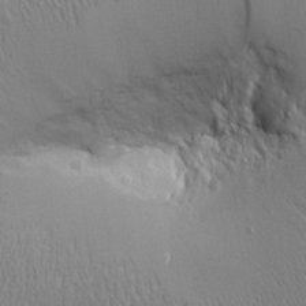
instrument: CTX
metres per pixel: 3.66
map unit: Aa
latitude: 9.3671
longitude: -130.1011
